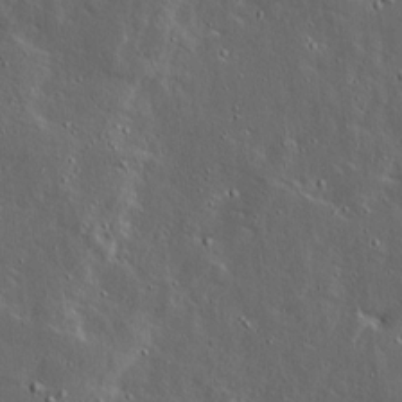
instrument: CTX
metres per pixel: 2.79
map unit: Ave
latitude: 14.7813
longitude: -138.4223
